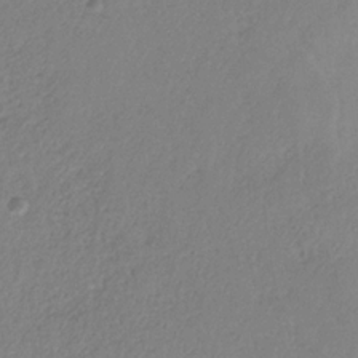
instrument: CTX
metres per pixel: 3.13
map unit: HNb
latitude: -31.7666
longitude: 58.9541
